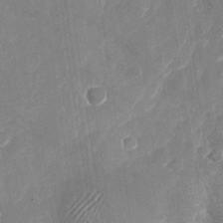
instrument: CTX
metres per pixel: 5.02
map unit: Nhu
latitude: -27.4265
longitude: -62.6113
